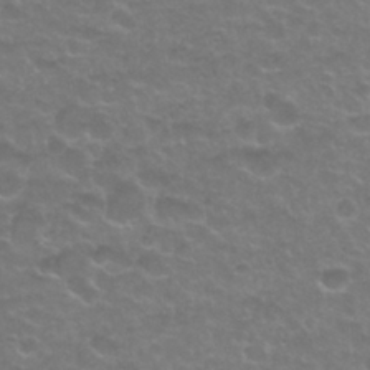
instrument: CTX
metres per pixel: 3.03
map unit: Nhu
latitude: 27.0648
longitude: -53.2159
